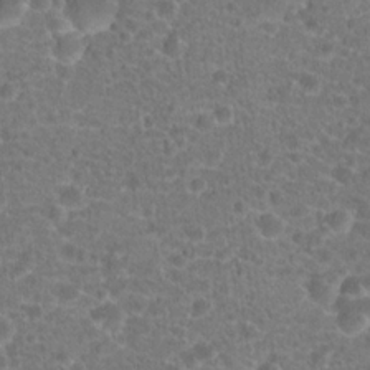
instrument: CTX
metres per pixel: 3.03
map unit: Hto
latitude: 18.6301
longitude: -40.7246
